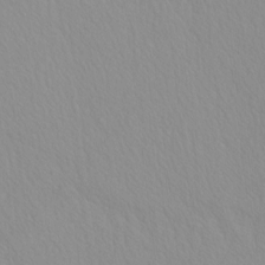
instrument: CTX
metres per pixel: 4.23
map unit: HNhu
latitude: -5.1431
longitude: 14.5007
